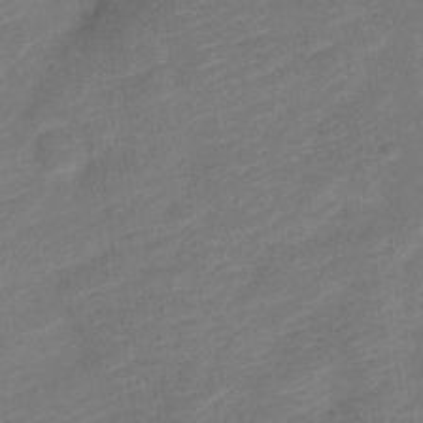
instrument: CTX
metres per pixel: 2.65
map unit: Nve
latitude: -18.7652
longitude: 108.7085
